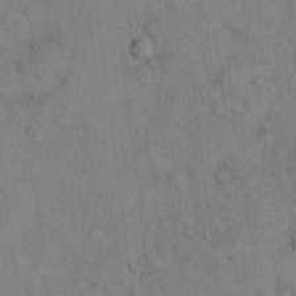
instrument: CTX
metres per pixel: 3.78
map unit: Hto
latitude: 11.4427
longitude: -59.3482
